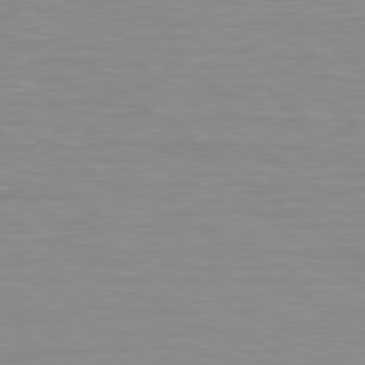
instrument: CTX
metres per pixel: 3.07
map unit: lApd
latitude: 79.2159
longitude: -89.9717
